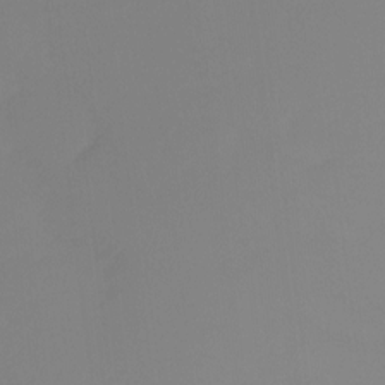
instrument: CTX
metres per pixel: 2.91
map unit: Ht
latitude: -15.1809
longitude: -49.7639
